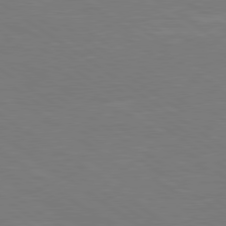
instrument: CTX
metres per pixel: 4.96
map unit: Hpe
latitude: 79.3482
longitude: -125.3859
